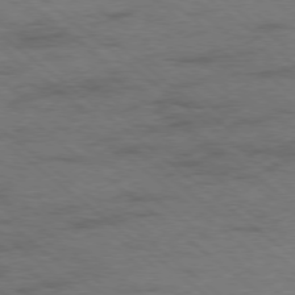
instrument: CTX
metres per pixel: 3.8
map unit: Ap
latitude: -78.6896
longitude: -50.3656
